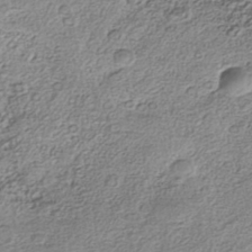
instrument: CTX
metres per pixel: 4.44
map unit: Nhe
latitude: -41.4076
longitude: -111.5182
